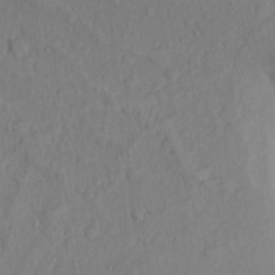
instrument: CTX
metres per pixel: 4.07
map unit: Nhu
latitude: 13.9717
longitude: -29.3670
